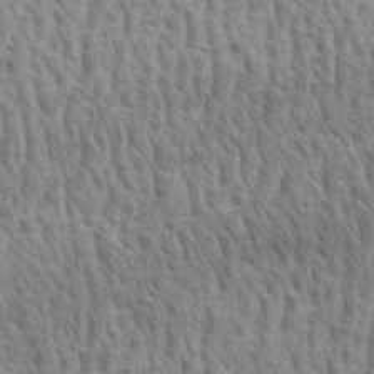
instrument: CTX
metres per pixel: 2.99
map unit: eHh
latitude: 33.3482
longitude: -140.9135
